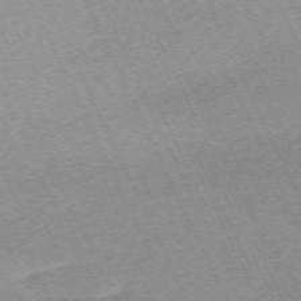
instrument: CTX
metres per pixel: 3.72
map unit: Hpe
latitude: -70.4440
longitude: 14.6897
